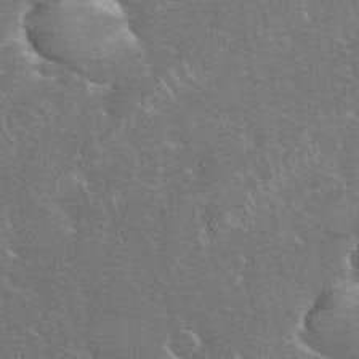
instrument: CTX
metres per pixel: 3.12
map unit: eHh
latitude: 36.9514
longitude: -61.7827
